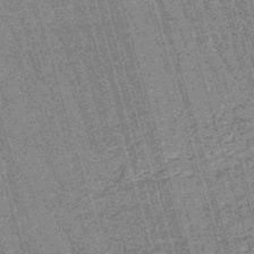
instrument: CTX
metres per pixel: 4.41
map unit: lHb
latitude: -45.8233
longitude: 78.1416
